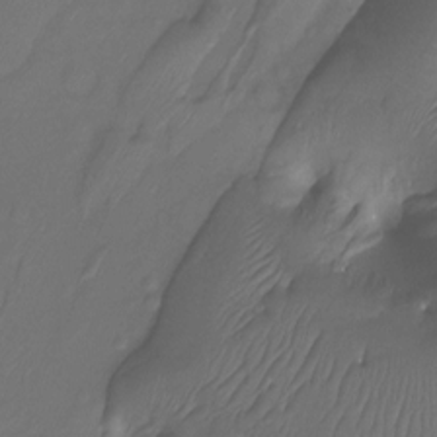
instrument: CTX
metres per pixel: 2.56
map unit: Htu
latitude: -13.6155
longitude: -44.8758
